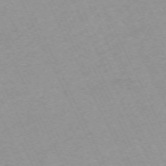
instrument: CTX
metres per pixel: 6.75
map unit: Hpe
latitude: -70.6896
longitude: 14.7841
